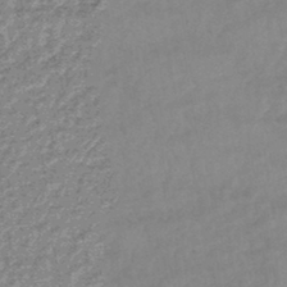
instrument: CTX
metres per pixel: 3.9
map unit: lHb
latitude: -44.5952
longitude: 66.9542
